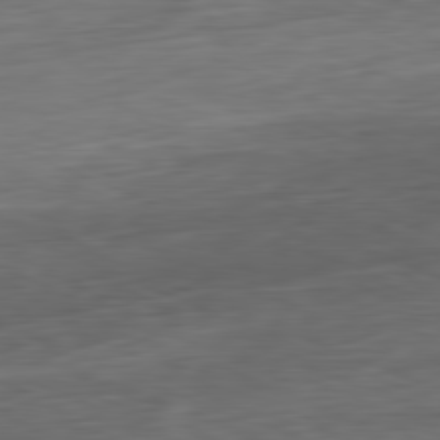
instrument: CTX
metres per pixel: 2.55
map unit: Ap
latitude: -81.6722
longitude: -75.5371
